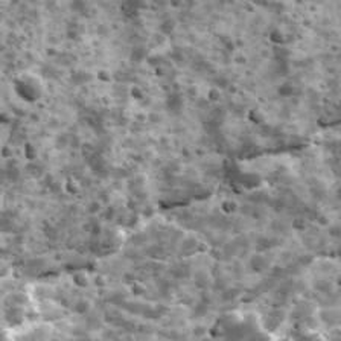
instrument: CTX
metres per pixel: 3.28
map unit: Ave
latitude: 17.3104
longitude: -134.5545
